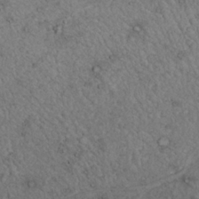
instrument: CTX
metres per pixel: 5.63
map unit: Nhu
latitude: 22.6490
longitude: -68.1011
